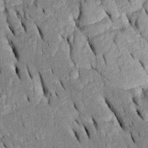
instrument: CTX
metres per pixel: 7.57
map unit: Htu
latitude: -0.5196
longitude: 150.3495
